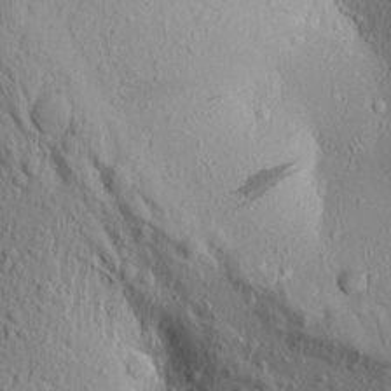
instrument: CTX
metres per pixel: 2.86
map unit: Aa
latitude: 17.4237
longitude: -147.4994
